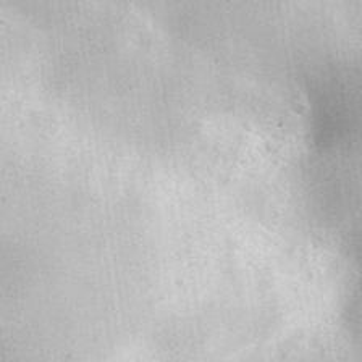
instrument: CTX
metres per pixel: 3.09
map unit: lHvf
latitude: 36.3090
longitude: -89.9717
